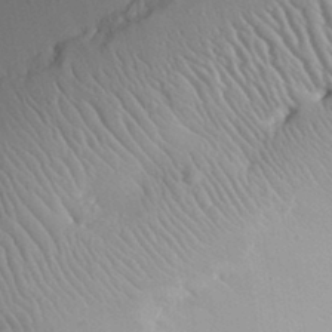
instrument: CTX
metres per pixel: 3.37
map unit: Aa
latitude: 31.0648
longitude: -141.3859
